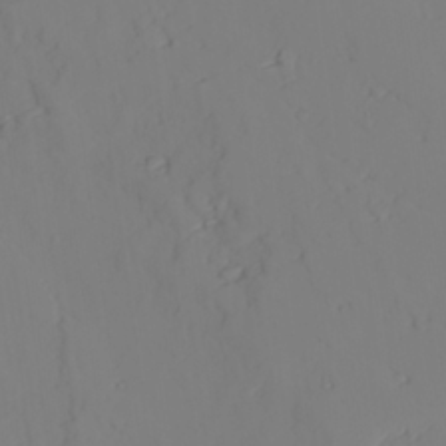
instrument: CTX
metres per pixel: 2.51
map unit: lAvf
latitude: 26.1389
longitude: -111.1592
